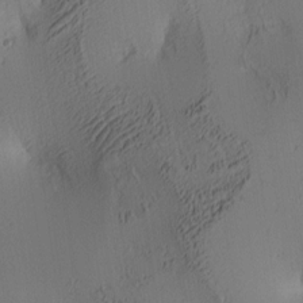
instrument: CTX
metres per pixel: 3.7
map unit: lAa
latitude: 4.2333
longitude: -114.9513
